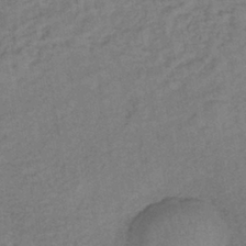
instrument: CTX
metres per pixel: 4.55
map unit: lHb
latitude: -39.8234
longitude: 72.5951
